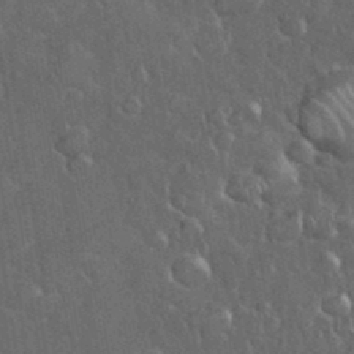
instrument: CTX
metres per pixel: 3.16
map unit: eHh
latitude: 36.7435
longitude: -61.9339
